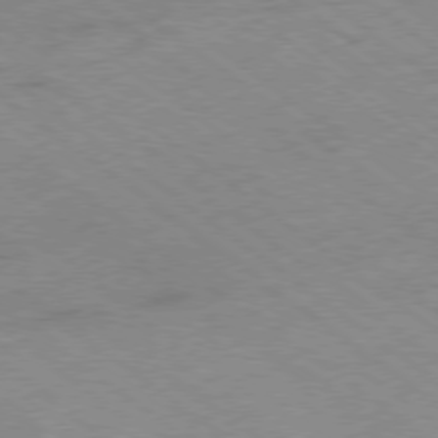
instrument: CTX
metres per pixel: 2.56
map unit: Hpe
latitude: -78.3873
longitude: -22.4790
